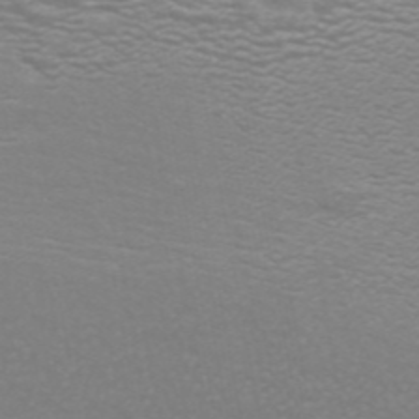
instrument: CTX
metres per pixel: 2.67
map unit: ANa
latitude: 44.4790
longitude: 27.6155
